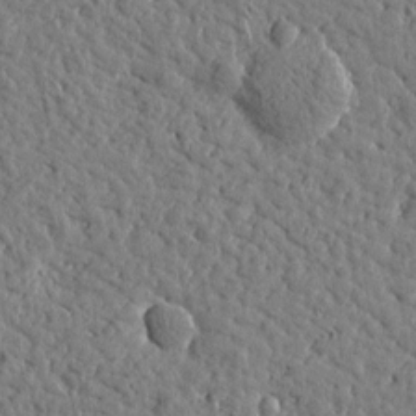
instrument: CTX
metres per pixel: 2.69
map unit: Htu
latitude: -0.2551
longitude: -178.7813
